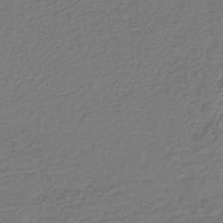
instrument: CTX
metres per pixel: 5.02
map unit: HNhu
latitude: -42.9541
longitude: 99.5966
